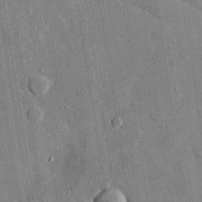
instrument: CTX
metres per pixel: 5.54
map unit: lHvf
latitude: 33.0836
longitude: -91.5938
